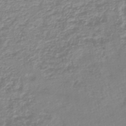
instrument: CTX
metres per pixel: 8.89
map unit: lHb
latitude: -44.5574
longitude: 78.6518
